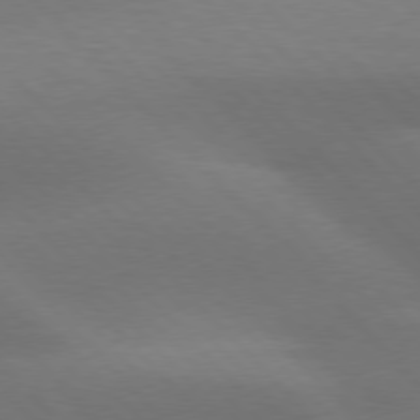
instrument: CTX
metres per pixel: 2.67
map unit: lApd
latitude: 76.8191
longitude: -59.5371
